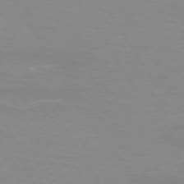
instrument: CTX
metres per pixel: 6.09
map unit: lApd
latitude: 73.1593
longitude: -56.0255
